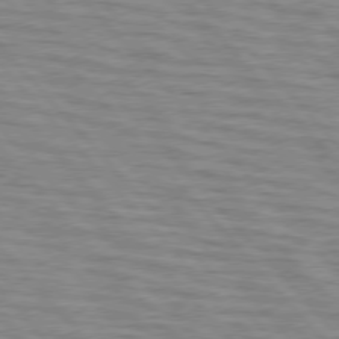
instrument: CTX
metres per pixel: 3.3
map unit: lApd
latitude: 76.4790
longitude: -76.8569
